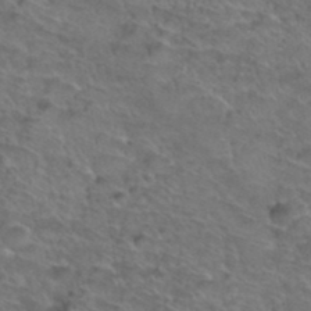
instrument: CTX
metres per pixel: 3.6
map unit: Hto
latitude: 39.0647
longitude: -43.6127
